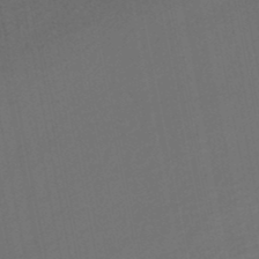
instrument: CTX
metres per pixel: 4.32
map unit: HNhu
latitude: -48.3118
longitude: 100.6518
